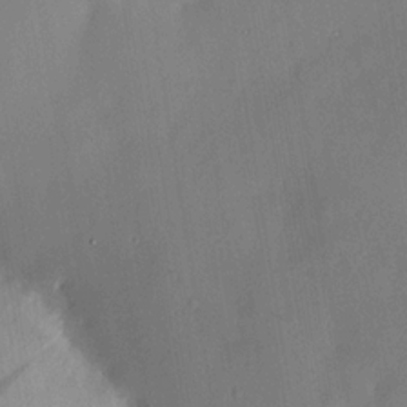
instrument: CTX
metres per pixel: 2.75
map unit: HNhu
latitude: 14.8569
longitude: 12.3306
